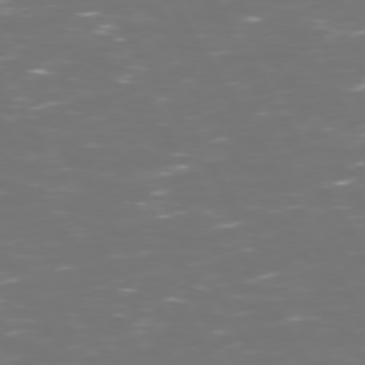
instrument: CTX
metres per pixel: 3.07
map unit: Hpe
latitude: 72.5924
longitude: -126.2334
